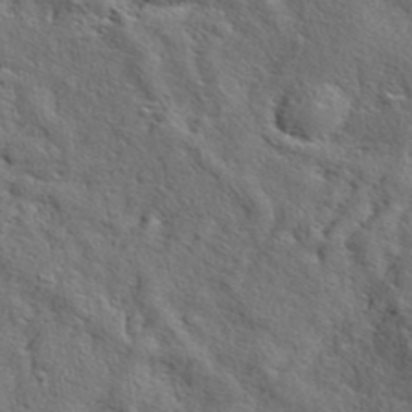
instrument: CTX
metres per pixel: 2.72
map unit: eAb
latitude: 39.0458
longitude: 113.2376
